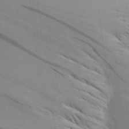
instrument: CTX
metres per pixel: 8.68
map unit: Aa
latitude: 22.6490
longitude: -146.5168
